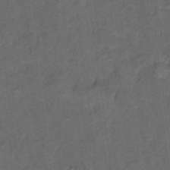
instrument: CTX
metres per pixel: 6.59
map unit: Hto
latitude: 5.4048
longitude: -36.2145
